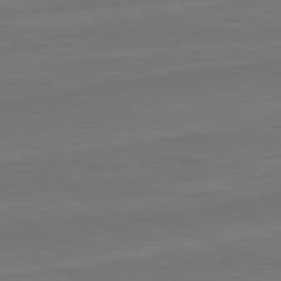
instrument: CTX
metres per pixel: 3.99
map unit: lApd
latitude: 82.1955
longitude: -175.8772
